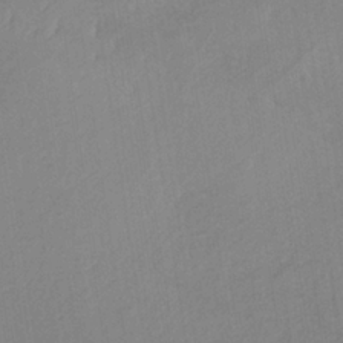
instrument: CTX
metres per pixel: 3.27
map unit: HNb
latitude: -33.2376
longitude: 63.6533
